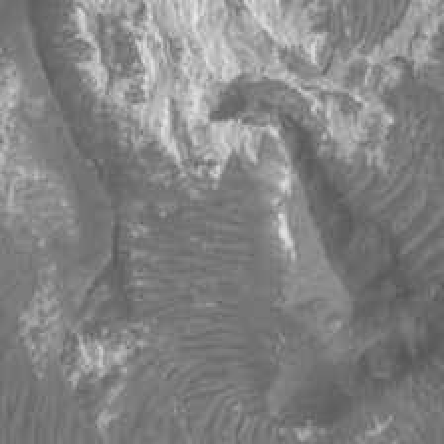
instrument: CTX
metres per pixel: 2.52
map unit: Htu
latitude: 3.7449
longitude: -20.2523
